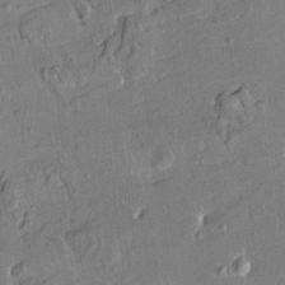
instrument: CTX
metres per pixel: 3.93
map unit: HNhu
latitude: 4.8569
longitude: 3.5777
